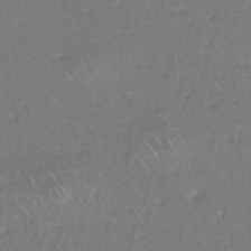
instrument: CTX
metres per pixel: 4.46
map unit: eHh
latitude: -44.9542
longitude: -29.0080
